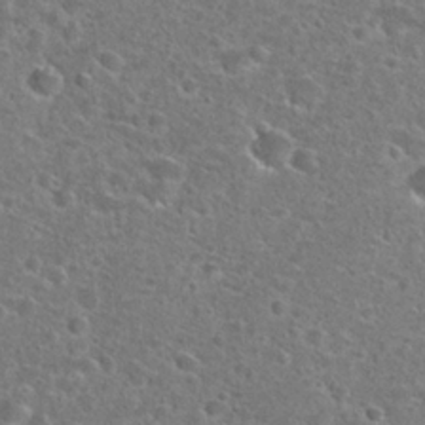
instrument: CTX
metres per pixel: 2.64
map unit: Hto
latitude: 24.5923
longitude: -46.9325
